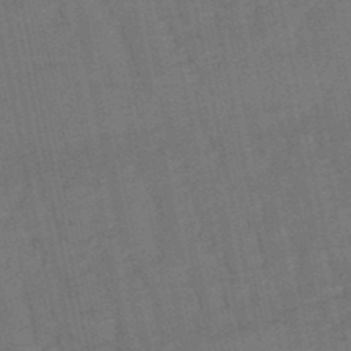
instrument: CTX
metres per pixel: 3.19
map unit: eHb
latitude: -50.3306
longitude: 78.4251
